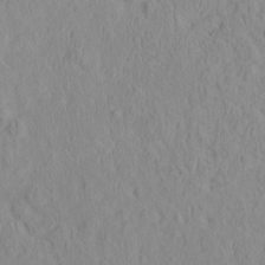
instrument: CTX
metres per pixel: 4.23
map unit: eHh
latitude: -2.2739
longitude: 19.2187
